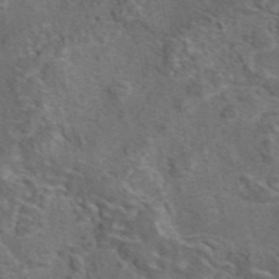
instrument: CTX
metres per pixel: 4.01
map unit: eAb
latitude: 43.4804
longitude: 111.3698
